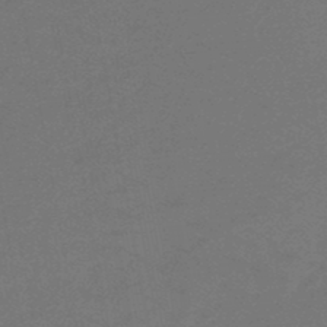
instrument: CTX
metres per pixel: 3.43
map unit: lHb
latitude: -47.8422
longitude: 82.2550
